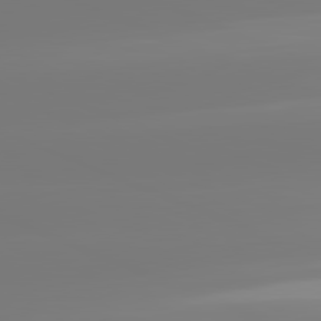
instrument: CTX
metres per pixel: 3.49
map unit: lApd
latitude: 81.7450
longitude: -150.1955
